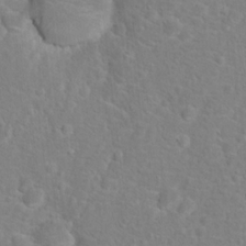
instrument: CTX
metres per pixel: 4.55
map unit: Hto
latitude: 17.0081
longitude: -42.2145
